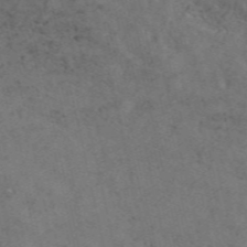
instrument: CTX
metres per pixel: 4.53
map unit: ANa
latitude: 50.0822
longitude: -81.9339
